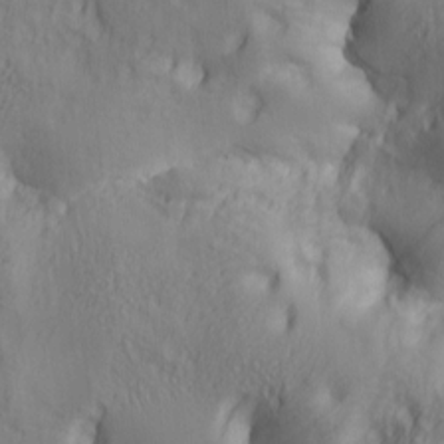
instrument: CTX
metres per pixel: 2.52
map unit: lAa
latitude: 5.3482
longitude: -114.3089
